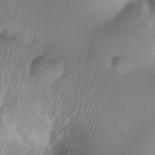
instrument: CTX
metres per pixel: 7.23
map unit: Nhe
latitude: -35.4832
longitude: -131.1215
